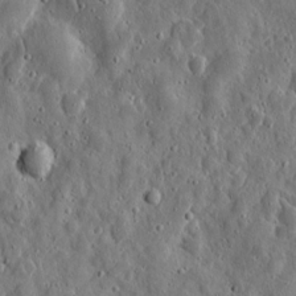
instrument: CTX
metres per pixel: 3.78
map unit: eHh
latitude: 11.0081
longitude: -73.6694
